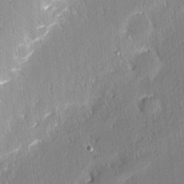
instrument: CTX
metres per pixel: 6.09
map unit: Nhu
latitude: 1.5749
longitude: -78.0822
